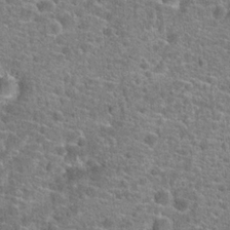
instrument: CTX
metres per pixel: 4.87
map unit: Hto
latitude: 20.2523
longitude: -43.8394
